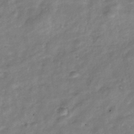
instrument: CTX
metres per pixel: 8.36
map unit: Nhu
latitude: -39.4644
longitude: -81.0836
